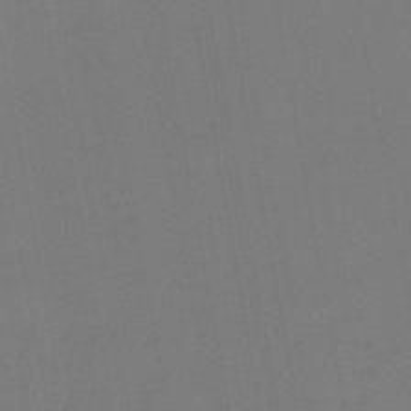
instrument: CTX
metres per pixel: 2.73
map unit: lHb
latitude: -45.1998
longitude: 63.4454
